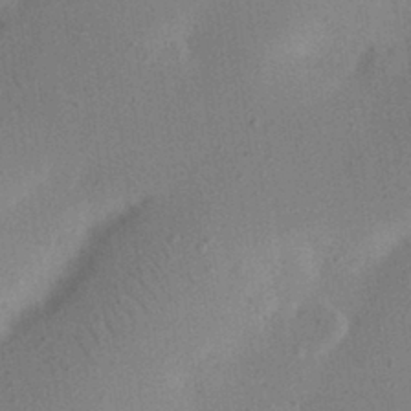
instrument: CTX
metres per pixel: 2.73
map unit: eHh
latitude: 24.8380
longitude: -70.0444
